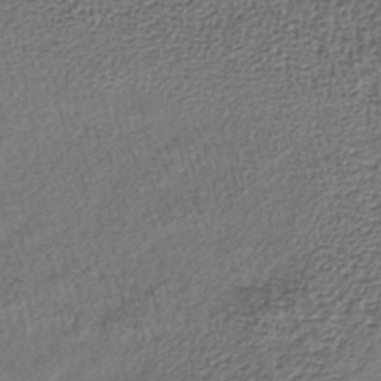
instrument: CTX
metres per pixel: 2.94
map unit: lHb
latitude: -35.7100
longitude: 63.5399
